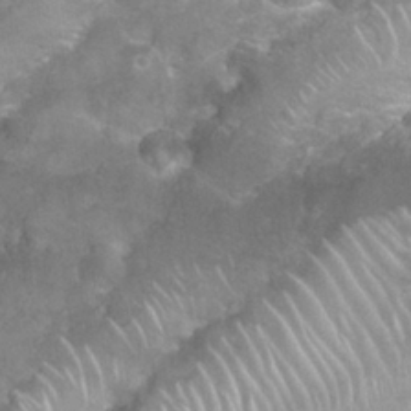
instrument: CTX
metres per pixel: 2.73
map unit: Nhu
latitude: 26.7435
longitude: -61.2726
